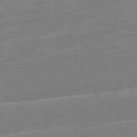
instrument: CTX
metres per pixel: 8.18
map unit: Ap
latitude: -78.7841
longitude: -67.1025
